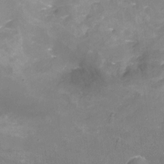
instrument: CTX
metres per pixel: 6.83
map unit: Nhu
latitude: -15.9178
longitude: -56.2522
